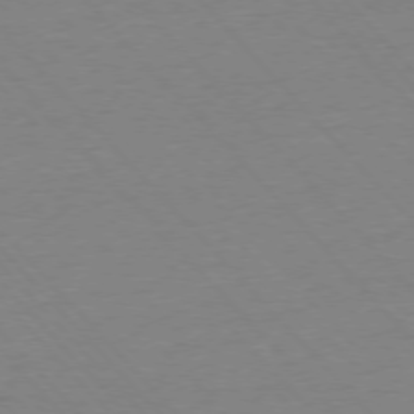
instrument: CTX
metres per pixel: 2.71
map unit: Ap
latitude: -76.5574
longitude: -93.1025
